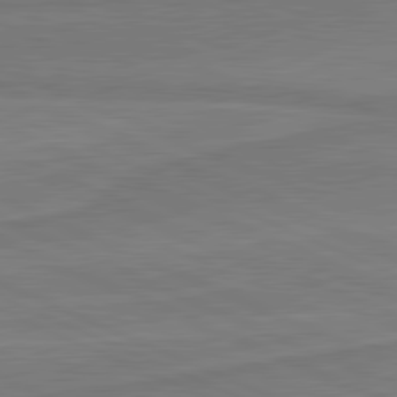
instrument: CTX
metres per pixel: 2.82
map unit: lApd
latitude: 81.4615
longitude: 168.7274
